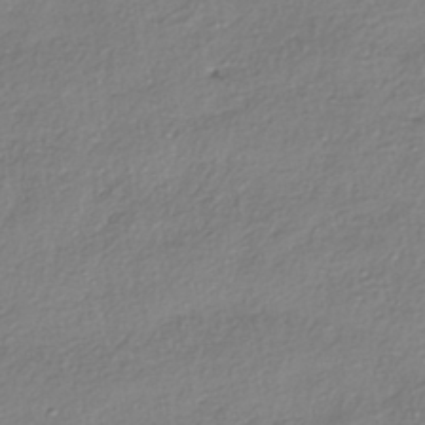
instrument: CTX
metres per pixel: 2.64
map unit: eHh
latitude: -42.0472
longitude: 122.2173
